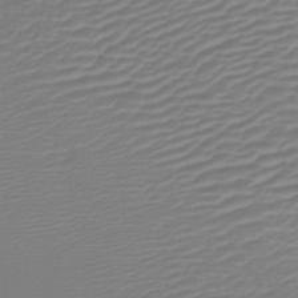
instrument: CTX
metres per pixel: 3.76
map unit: lHb
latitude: -42.2928
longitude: 76.8786
